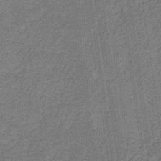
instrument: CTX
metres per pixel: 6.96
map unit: HNb
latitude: -32.4818
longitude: 58.1227
